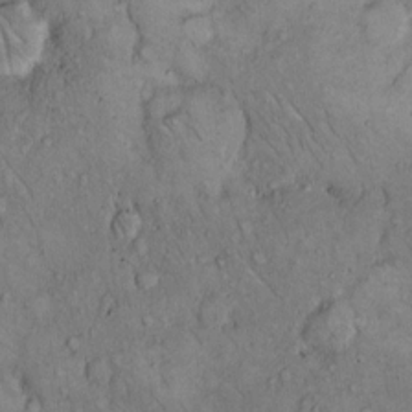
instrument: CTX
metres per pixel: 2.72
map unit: Hto
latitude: 10.8758
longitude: -60.0444
